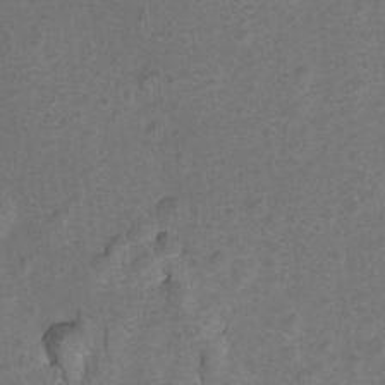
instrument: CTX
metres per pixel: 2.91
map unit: Hto
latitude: 4.4601
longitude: -32.3656
